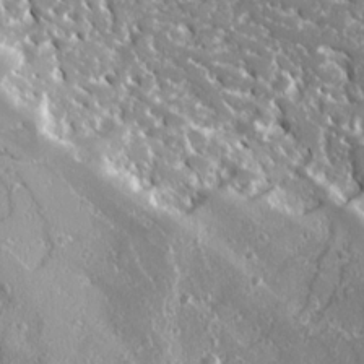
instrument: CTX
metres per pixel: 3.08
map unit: Ave
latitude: 16.6302
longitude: -130.2145
